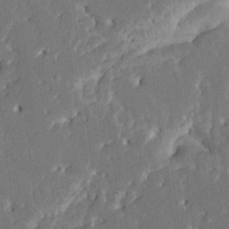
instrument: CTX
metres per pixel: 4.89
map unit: HNhu
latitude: 5.5749
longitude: -6.4979
